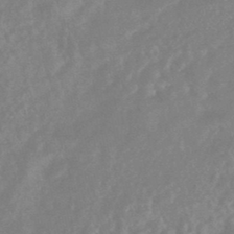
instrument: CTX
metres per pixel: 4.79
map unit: HNhu
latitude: -45.4643
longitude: 91.8234
